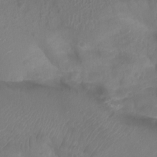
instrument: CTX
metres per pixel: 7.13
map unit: Aa
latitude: -12.9164
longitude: -68.3656
